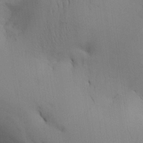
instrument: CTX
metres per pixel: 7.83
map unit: Aa
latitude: 26.4412
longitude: -132.1767
